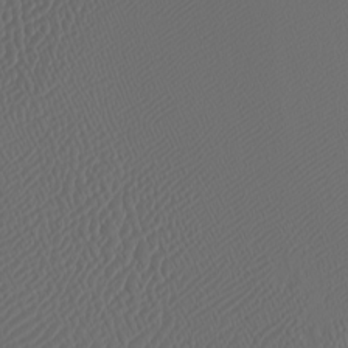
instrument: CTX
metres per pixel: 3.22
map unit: Htu
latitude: -3.9178
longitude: -72.4601
